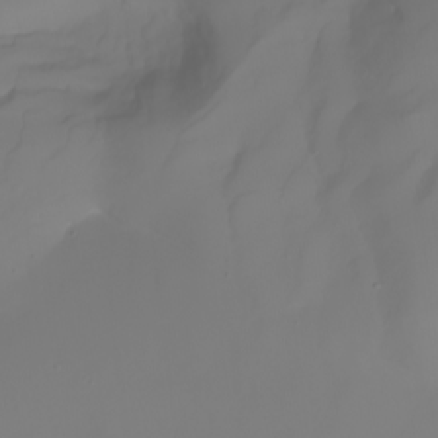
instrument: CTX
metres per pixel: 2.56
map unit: Nhu
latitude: -6.9919
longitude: -83.7638
